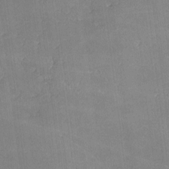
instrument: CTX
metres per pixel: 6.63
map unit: lHvf
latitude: -9.3132
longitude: -101.4427
